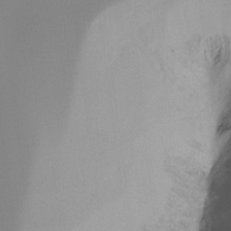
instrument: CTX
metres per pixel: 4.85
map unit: Ht
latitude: -16.1417
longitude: -45.3481
